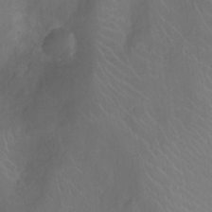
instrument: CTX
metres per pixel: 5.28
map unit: Ht
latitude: -4.4251
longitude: -18.2711
